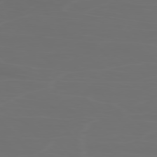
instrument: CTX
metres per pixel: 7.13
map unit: Ap
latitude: -78.6518
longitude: -70.3656
